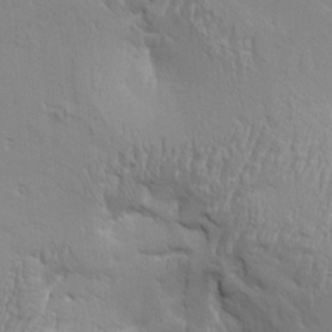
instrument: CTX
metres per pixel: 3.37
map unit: Aa
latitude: 9.4049
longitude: -130.1956
